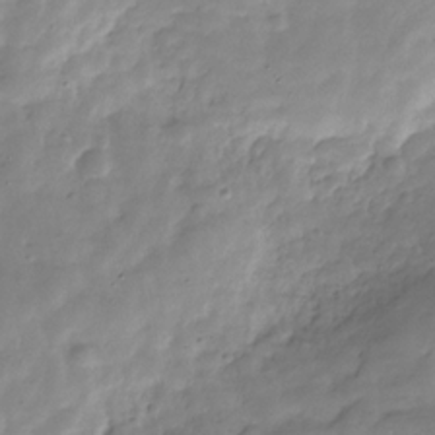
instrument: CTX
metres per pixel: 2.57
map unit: Hve
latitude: -30.7274
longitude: 91.2187
